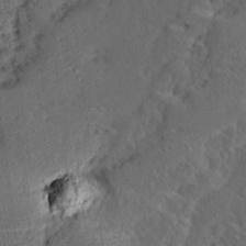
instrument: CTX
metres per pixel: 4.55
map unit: Ave
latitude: 13.7261
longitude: -136.6491
